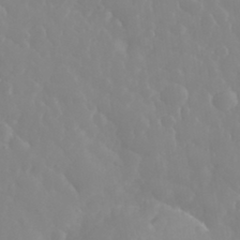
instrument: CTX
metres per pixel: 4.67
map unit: eHh
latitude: 33.4993
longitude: -59.4804
